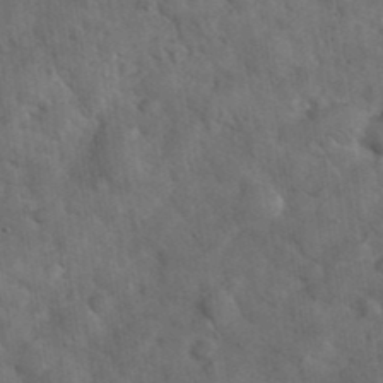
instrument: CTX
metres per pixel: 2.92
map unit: eHh
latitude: 37.4993
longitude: -67.0836
